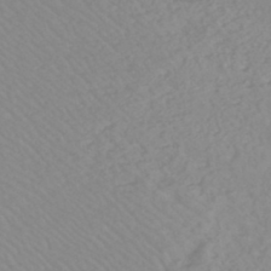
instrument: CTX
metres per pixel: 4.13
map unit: eHb
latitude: -45.5399
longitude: 84.5951
